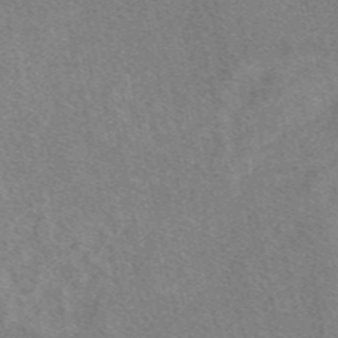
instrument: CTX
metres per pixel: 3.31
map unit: eAb
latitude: 47.8206
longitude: 118.7274
